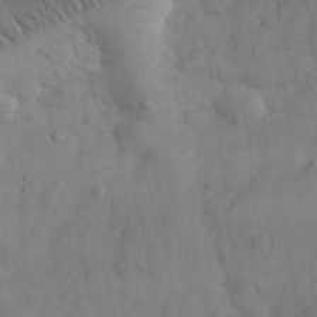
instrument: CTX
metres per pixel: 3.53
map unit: eHh
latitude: 31.6127
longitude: -67.6882
